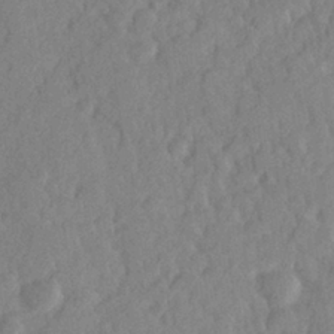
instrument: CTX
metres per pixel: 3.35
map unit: lHvf
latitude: 25.4993
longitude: 143.8233
